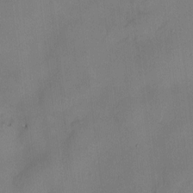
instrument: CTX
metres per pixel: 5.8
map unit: HNhu
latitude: 3.4048
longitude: -5.8772
